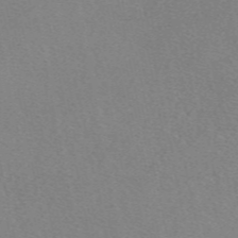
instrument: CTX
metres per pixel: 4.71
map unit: eAb
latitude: 49.0647
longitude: 107.6911
